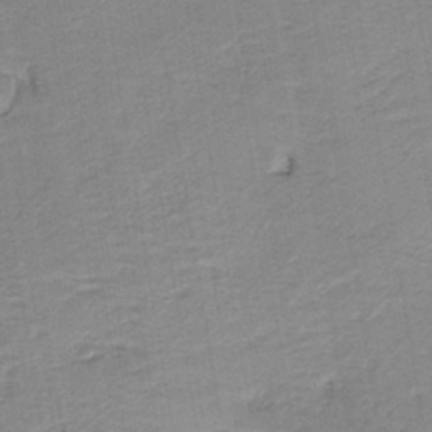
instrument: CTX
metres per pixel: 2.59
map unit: HNb
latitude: -40.0283
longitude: 50.5952
